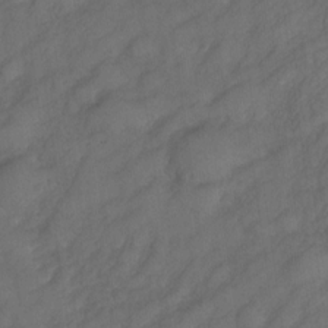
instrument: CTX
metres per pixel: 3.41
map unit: Nve
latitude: -26.3117
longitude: -148.1389
